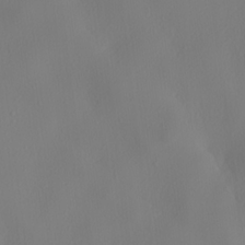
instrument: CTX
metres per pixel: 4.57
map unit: lHvf
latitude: 21.9339
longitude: 141.6911
